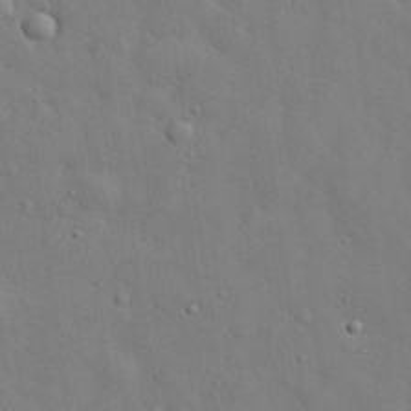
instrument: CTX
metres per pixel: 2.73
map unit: eHh
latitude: 29.6127
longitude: -76.0255
